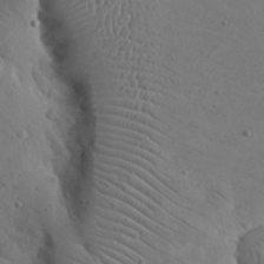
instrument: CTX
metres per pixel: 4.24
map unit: eHh
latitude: 24.5923
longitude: -67.1214
